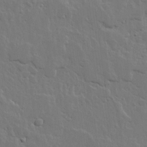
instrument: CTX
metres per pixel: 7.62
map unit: lHvf
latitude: 17.9150
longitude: -116.8002
